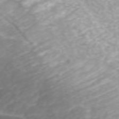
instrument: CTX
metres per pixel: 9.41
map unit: ANa
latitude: 45.6316
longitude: 21.9367
